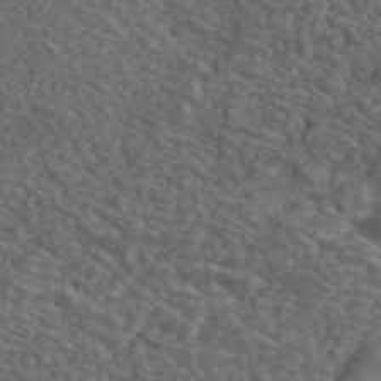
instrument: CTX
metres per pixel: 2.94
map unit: ANa
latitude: 44.3278
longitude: 28.7463
